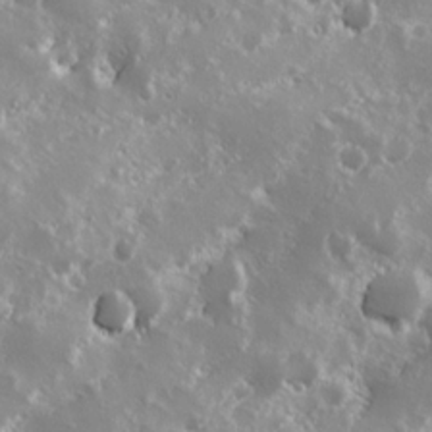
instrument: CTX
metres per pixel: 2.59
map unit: Hve
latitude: 24.3467
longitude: 146.2172
